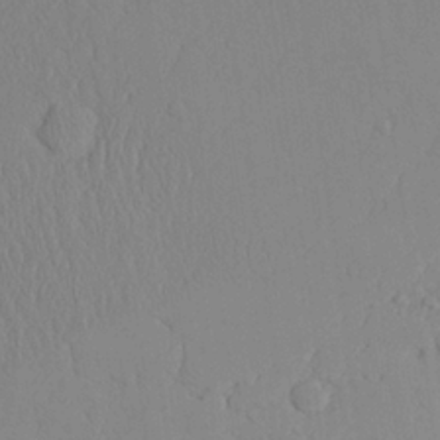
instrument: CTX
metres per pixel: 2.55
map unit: Aa
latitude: 24.8569
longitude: -132.4034
